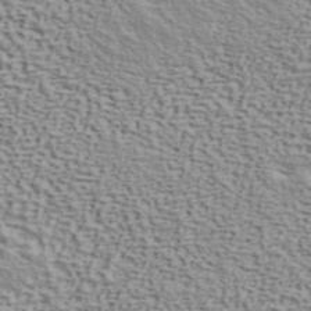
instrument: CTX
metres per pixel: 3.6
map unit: ANa
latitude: 40.7813
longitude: 29.6344
